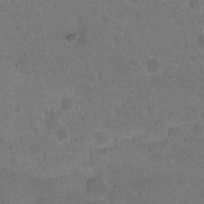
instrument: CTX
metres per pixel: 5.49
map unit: Nhu
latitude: 18.5734
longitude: -29.8772
